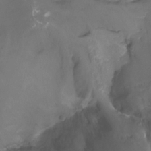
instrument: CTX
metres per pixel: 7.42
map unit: Nhu
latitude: -15.4266
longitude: -56.1010
